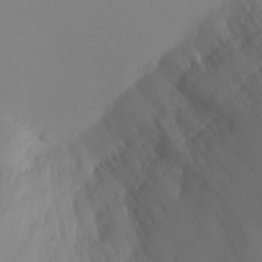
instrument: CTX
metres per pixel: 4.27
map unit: eHh
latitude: -5.3320
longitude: -85.7828
